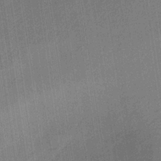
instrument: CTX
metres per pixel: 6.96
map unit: lHb
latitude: -33.8612
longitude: 65.8423
